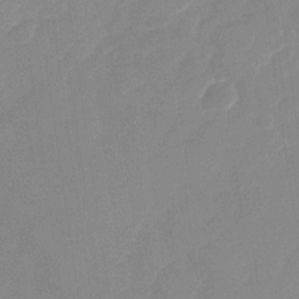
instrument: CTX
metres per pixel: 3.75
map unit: Nhu
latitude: -28.7841
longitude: -65.7450
